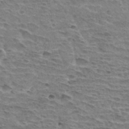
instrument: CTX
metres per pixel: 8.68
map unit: Hto
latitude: 33.1592
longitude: -44.6679
